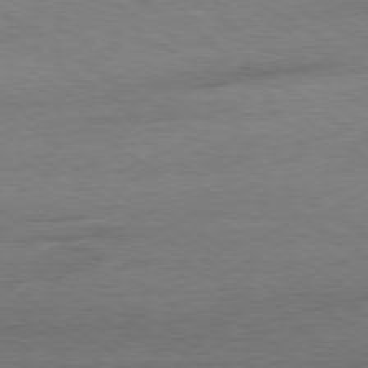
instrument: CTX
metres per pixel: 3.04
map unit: Ap
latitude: -80.0094
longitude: -104.1578
